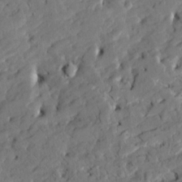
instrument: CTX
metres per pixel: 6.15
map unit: HNhu
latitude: 5.7639
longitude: -5.3104
